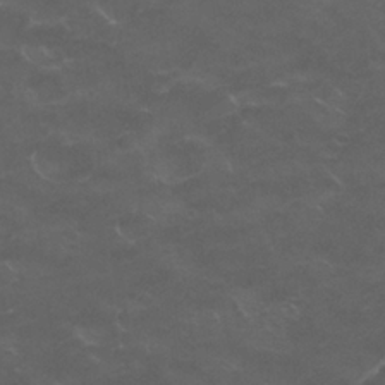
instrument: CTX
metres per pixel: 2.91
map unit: Nhu
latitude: 26.3845
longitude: -52.8947
